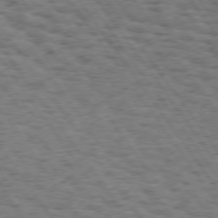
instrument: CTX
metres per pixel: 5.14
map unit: Hpe
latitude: 74.4034
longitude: -134.4979
